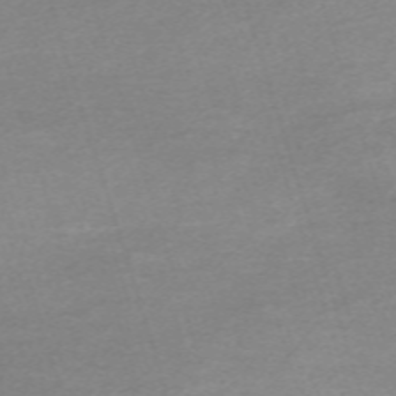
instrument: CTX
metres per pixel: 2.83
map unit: eHh
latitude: -62.4440
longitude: 53.9367
